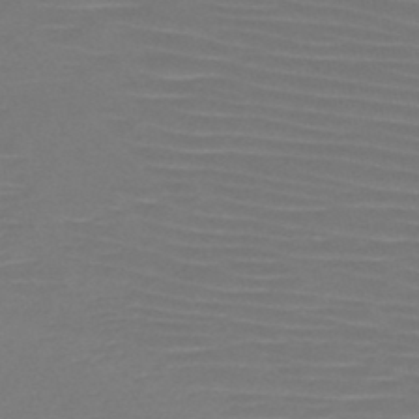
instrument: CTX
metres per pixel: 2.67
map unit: HNb
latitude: -47.4454
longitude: -43.5938
